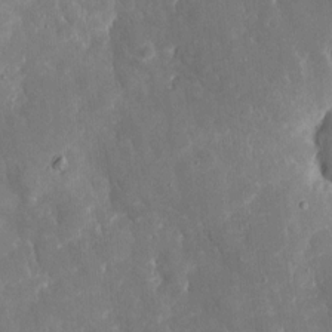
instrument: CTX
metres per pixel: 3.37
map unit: eHh
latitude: 5.3482
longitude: -70.0444
